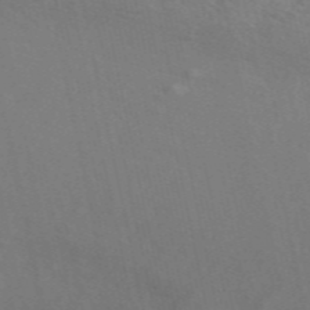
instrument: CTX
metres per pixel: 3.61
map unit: ANa
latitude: 50.0633
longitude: -73.3104
